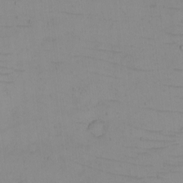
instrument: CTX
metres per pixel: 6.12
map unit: eHh
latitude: -5.3698
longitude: -81.1403
